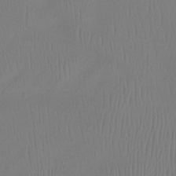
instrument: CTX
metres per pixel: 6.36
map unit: Ht
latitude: -15.1809
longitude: -49.0269
